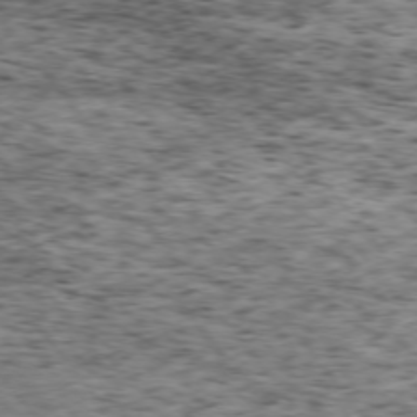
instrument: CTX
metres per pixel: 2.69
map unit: Ap
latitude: -75.7856
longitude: -62.0822
